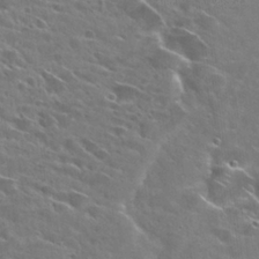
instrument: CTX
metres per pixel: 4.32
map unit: Hto
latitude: 25.6127
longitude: -43.4238
